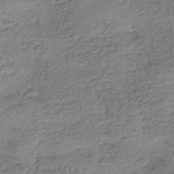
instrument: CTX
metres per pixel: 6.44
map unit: HNhu
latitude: -41.5777
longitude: 100.0849
